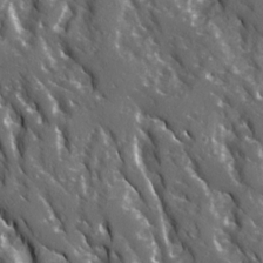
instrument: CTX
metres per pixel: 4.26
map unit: Ave
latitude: 15.8773
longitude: -130.8569
